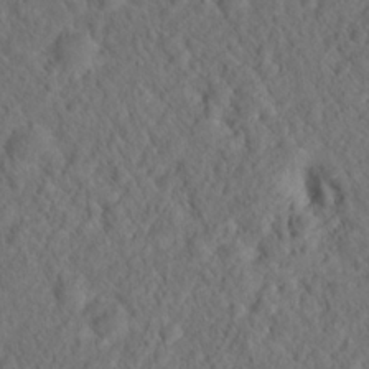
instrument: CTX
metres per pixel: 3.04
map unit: Hto
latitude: 19.1025
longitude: -39.5938
